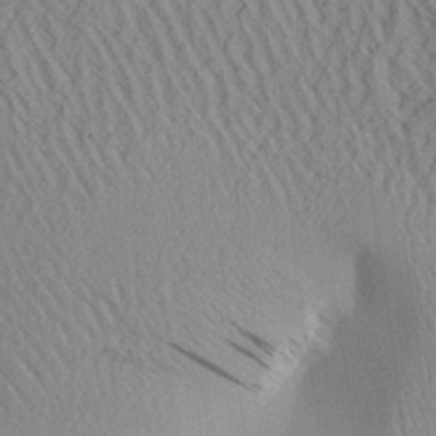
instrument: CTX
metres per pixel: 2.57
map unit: Aa
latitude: 25.7449
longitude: -133.9906
